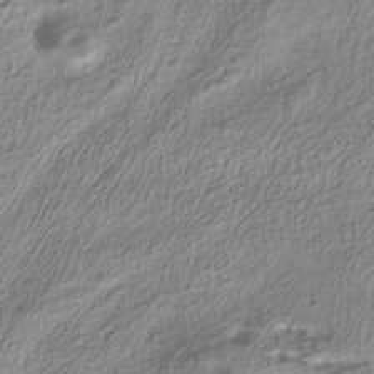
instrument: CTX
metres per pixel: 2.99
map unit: ANa
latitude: -37.7477
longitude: 94.2928
